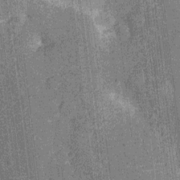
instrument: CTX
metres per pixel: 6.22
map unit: Nhu
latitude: -13.1809
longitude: -23.9717
